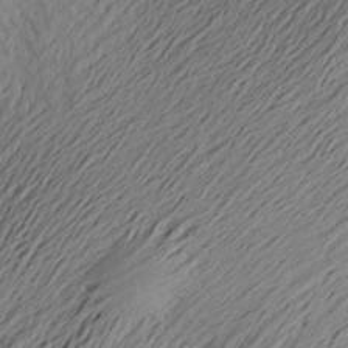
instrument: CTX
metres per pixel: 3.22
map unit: Aa
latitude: 23.7638
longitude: -149.6883
